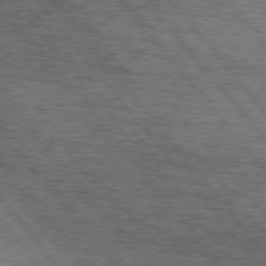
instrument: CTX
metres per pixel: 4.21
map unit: Hpe
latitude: 75.2915
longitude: -144.0633
